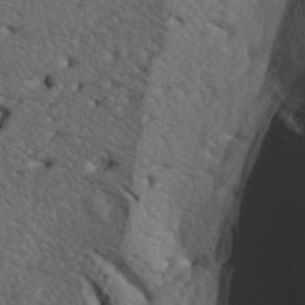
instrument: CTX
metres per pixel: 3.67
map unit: lAa
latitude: -7.3131
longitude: -123.9339
